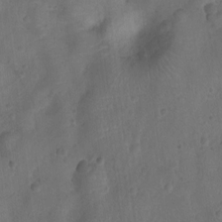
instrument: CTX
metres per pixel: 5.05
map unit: Ht
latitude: -10.6708
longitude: -22.3845
